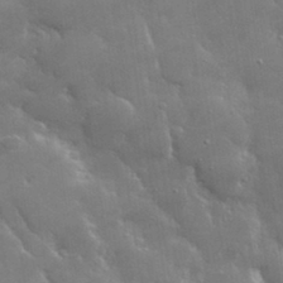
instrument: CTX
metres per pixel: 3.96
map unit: lHvf
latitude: 31.8395
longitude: -93.2537
